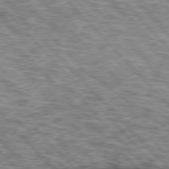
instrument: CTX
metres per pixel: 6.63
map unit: lApd
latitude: 76.4034
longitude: -83.0647
